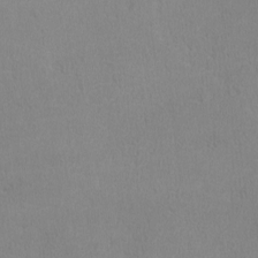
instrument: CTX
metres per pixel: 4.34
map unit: lHvf
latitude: -12.7274
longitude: -99.8961
